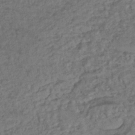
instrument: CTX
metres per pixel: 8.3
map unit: eHh
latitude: -43.2187
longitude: 119.7100
